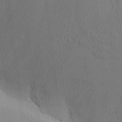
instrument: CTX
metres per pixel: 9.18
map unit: eHh
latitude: -3.2753
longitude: 15.6911
